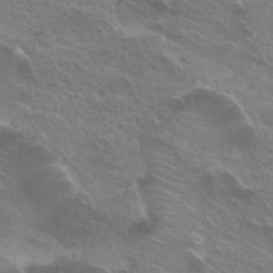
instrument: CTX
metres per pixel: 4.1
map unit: Hto
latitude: 25.1970
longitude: -38.3656
